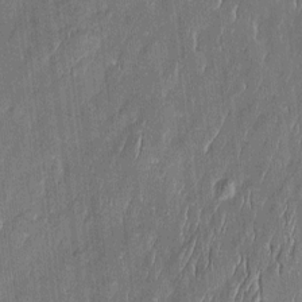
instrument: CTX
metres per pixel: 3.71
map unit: Htu
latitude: -6.0283
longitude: 175.4076
